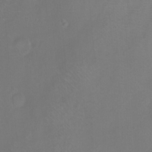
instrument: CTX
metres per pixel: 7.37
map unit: Ht
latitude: -7.5399
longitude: -37.4616
